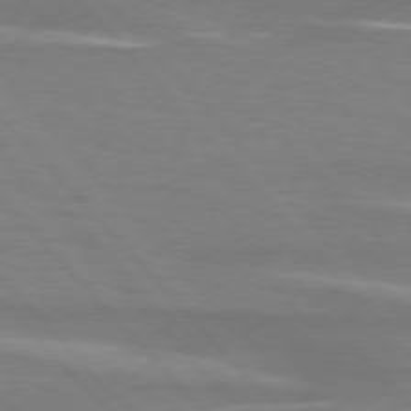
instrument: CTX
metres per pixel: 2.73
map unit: lApd
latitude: 75.7450
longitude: -81.4426
